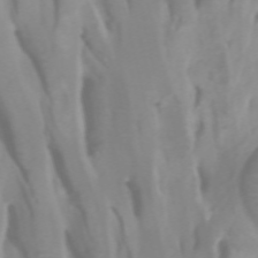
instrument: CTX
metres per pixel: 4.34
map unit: Htu
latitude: -4.9919
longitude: 137.3509
